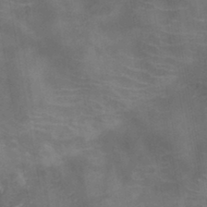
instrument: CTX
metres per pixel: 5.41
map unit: HNb
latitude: -45.9556
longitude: -46.9325
